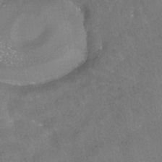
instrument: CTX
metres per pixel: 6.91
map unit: HNhu
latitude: -40.2928
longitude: 102.4251
